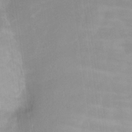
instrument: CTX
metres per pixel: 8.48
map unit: Hto
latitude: 20.6302
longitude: -41.0458
